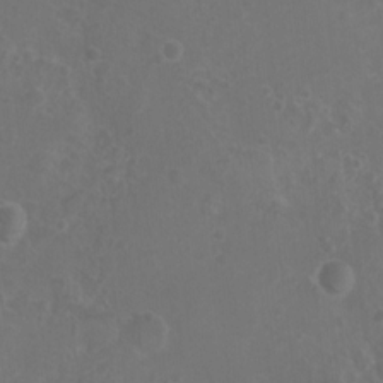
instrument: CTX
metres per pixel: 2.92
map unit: Nhu
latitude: 7.1781
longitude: -19.5371
